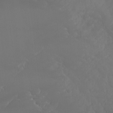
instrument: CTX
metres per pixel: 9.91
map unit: Aa
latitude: -8.7841
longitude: -78.0633
